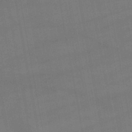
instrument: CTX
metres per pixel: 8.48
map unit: lHb
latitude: -47.1431
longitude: 73.3887
